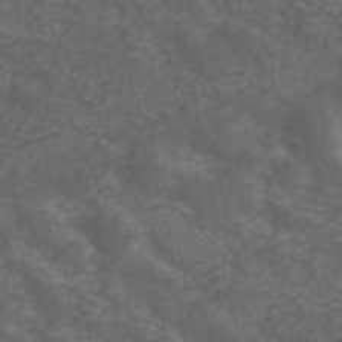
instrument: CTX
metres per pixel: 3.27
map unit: ANa
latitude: 43.0459
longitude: 24.0661
